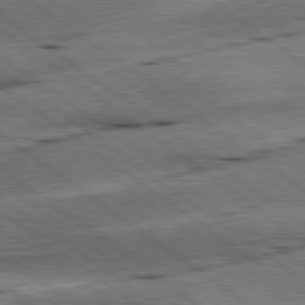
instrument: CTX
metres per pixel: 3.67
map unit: lApd
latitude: 79.6883
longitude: -140.6490
